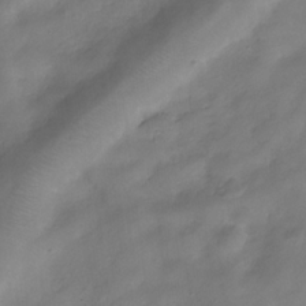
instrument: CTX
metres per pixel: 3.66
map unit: Hve
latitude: -32.0850
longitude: 94.5951
